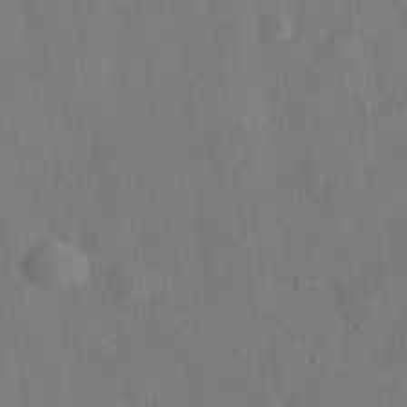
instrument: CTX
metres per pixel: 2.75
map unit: eHh
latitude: 30.8569
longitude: -77.1781
